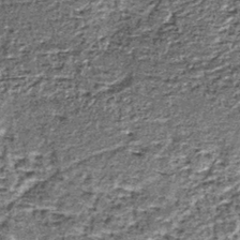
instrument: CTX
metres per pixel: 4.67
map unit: lHb
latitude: -39.9178
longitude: 65.1809
